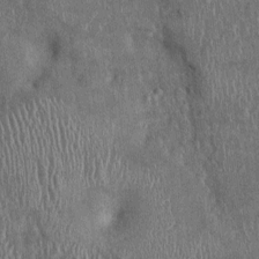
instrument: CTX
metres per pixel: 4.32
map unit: Ht
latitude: -2.1416
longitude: -13.4238
